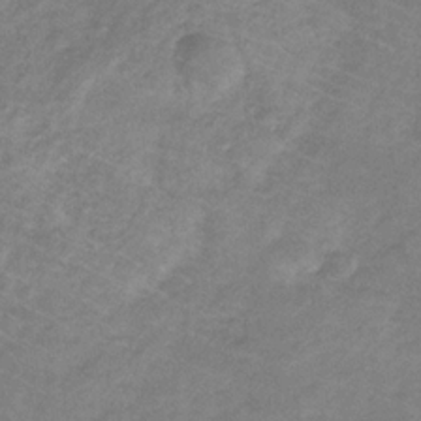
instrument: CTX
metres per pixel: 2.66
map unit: HNb
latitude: -32.3307
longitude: 61.6155
